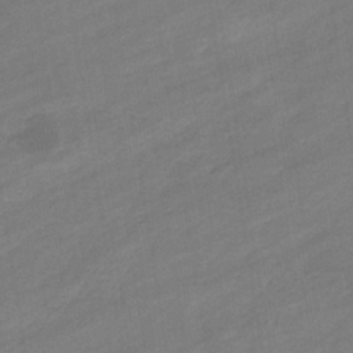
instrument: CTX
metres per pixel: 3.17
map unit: eHb
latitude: -36.3873
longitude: 78.3117
